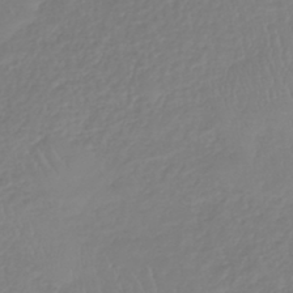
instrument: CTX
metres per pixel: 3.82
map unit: lHb
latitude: -40.8975
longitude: 67.3887
